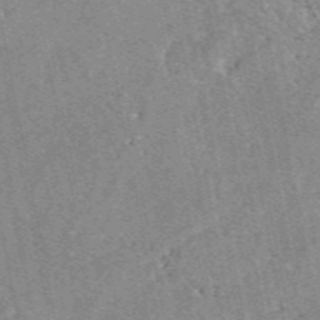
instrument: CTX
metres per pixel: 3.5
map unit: eAb
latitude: 48.9703
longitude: 109.7100
